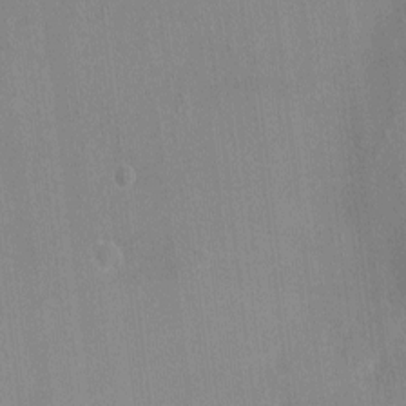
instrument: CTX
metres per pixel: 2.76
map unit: Ht
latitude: -2.6518
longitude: -16.9136
